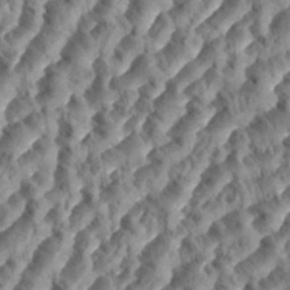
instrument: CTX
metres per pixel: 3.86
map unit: eHh
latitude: 35.1781
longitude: -137.4049
